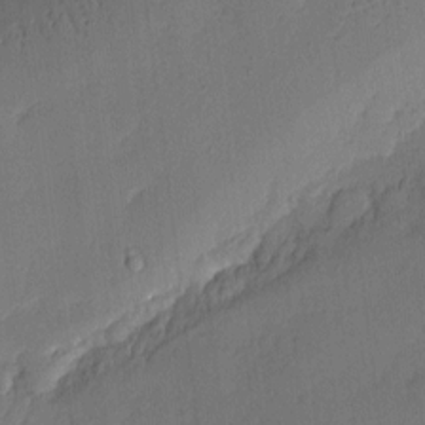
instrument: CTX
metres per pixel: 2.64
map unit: eHh
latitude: 4.8947
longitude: -75.7261
